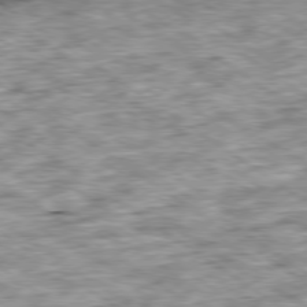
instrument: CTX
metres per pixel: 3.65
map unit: Ap
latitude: -79.5966
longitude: -75.4615
